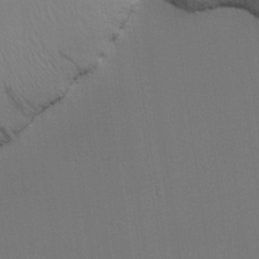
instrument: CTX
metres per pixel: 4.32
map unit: lHvf
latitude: 22.4601
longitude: 142.3495
